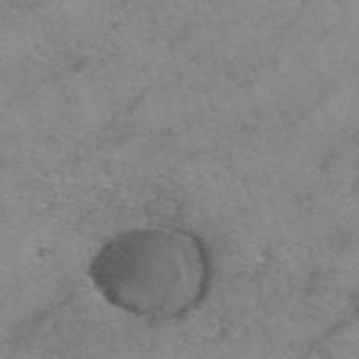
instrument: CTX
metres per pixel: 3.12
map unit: Hto
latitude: 38.7057
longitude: -41.4426
